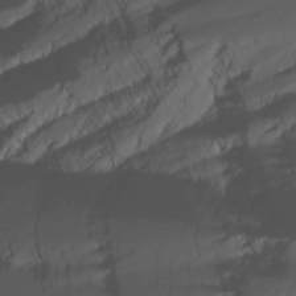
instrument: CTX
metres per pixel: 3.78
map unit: Nhu
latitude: -3.1998
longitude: -74.2712
